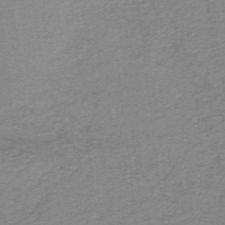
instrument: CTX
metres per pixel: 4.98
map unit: lHb
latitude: -40.3684
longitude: 54.1795
